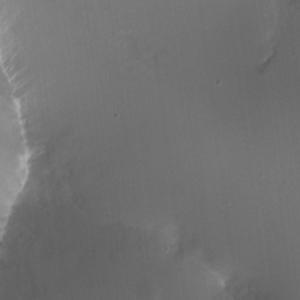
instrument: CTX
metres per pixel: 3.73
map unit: Ht
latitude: -14.9542
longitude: -41.2914
